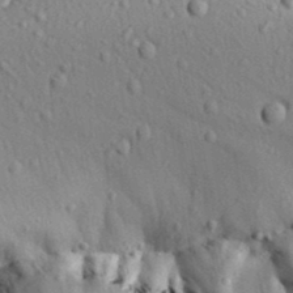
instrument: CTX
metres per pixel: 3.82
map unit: Aa
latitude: 31.0837
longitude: -134.4979
